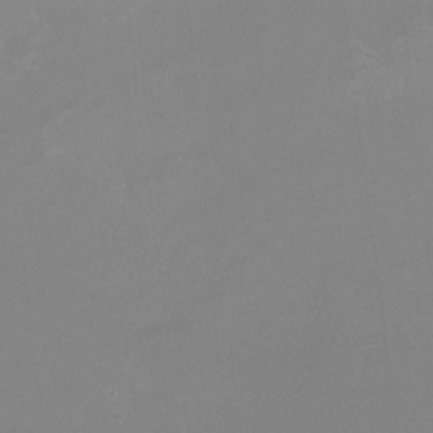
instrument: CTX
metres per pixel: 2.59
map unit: Htu
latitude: -13.3132
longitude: -49.1970
